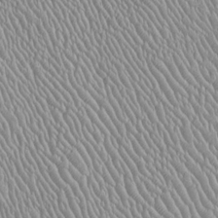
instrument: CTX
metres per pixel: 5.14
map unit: Htu
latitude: -6.3684
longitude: 153.4076
